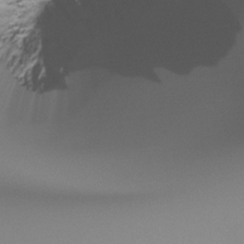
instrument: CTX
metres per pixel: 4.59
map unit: Ht
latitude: -16.9920
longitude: -45.9528
